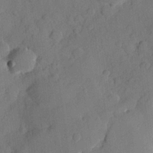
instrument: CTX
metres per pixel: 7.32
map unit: Hve
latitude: 24.3656
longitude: 149.0865
